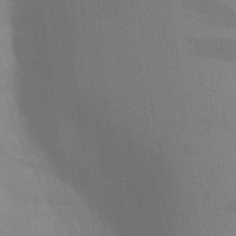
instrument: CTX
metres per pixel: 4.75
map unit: Aa
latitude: 23.2915
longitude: -145.4237
